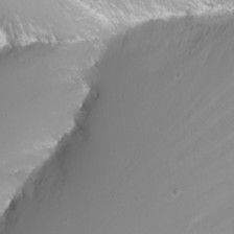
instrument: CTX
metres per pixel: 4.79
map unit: Nhu
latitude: -9.5210
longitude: -70.1956
